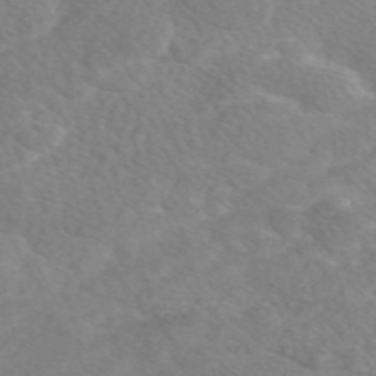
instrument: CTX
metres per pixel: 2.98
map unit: eAb
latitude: 48.6868
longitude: 117.6721
